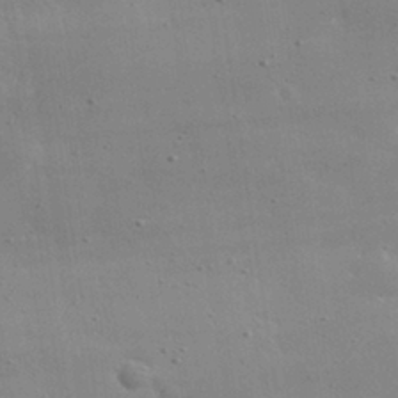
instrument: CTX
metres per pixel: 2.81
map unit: lHvf
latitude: 31.4049
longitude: -89.4616
